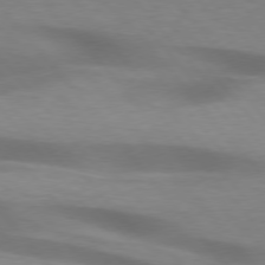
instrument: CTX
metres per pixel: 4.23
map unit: lApd
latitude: 75.9717
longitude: -60.9136
